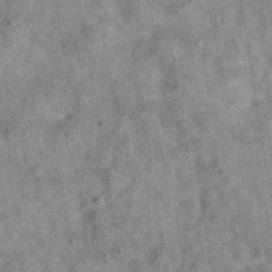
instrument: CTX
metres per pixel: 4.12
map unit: eAb
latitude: 35.9528
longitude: 115.3509
